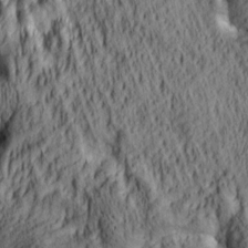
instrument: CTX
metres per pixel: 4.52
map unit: lAa
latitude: 5.4237
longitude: -115.1025
